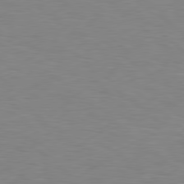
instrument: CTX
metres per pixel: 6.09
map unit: Hpe
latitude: 78.9136
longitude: -161.7638
